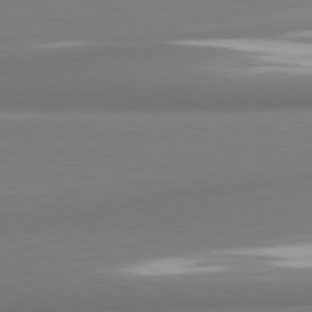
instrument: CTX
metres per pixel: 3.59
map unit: lApd
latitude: 81.5182
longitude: 177.1998
